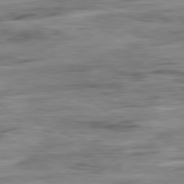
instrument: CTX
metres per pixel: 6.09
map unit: Ap
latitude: -80.9542
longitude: -97.2915
